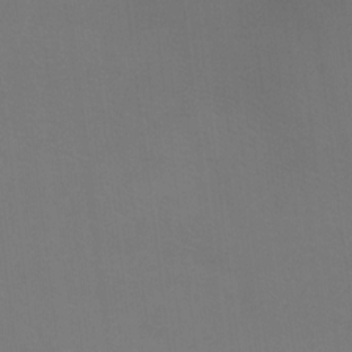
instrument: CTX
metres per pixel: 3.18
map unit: Hto
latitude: 0.3278
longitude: -33.6127
